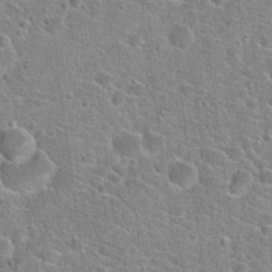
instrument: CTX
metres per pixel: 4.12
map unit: Hto
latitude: 22.1767
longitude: -44.6490
